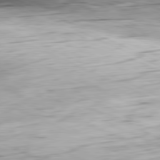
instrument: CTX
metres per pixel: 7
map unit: Ap
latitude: -81.4077
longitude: -83.8394
